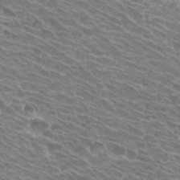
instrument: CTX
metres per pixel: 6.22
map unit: Hto
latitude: 30.6680
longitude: -42.4601
